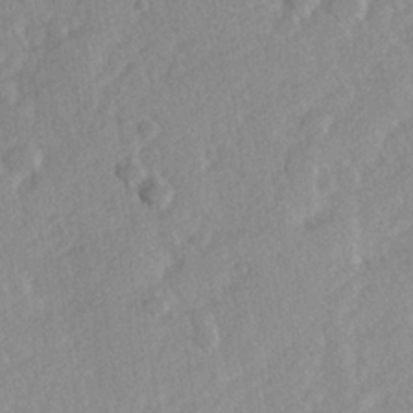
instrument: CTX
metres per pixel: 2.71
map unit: Hve
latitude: 24.3278
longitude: 144.2551
